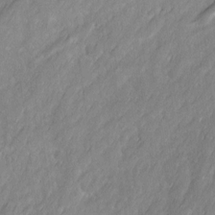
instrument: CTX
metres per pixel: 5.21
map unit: Ave
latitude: 16.4601
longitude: -134.9702
